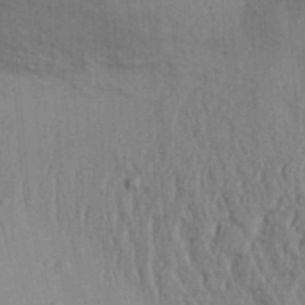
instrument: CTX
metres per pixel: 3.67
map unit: Aa
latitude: 32.4601
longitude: -135.4804
